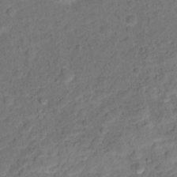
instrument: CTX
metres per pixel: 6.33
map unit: Ht
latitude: 13.6883
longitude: -39.0080
